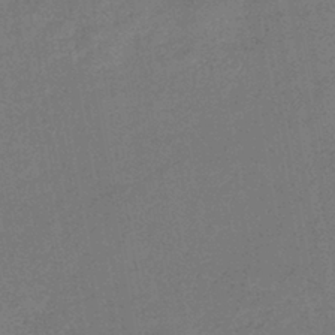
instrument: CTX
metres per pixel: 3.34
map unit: eHb
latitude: -41.4265
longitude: 79.8611
